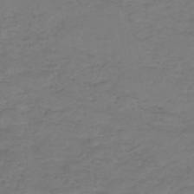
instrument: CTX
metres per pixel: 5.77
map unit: HNb
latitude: -47.8989
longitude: -38.8191
